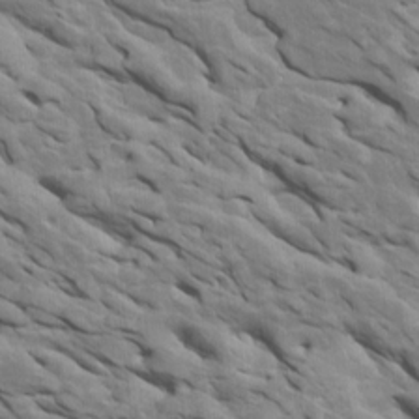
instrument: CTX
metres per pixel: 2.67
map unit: Htu
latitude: 1.3103
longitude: 145.5588
